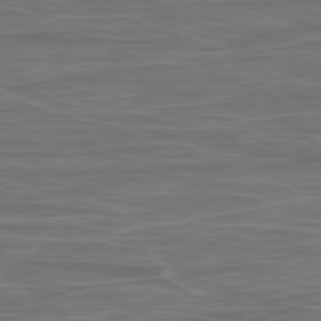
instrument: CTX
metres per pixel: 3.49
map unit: Ap
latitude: -79.0864
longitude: -75.1781
